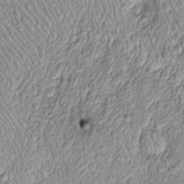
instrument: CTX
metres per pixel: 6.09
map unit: Htu
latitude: -4.9730
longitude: 159.7478
